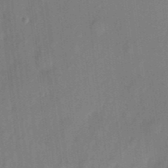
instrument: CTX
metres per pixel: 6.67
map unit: eHh
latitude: 5.7827
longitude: -74.1011
